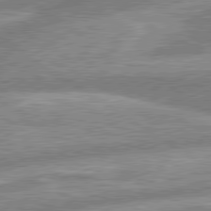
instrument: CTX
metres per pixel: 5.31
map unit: lApd
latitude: 80.2333
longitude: -164.4601
